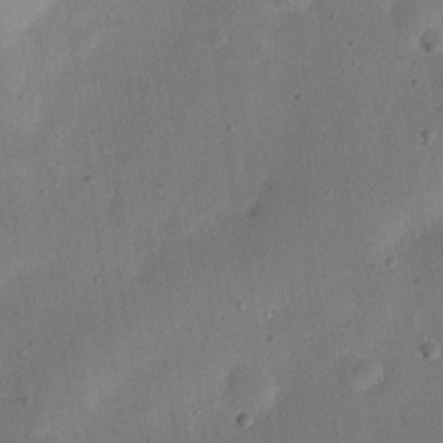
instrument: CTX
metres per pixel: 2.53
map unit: eHh
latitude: 24.6112
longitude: -68.7246
